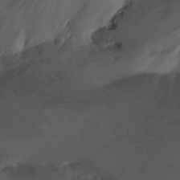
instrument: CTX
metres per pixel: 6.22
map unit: Nhu
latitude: -13.3321
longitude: -63.2348
